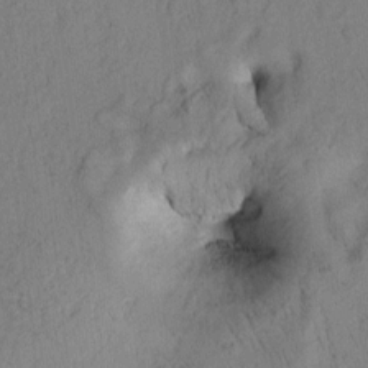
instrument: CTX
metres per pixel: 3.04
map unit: Htu
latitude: 2.8380
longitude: 177.8422
